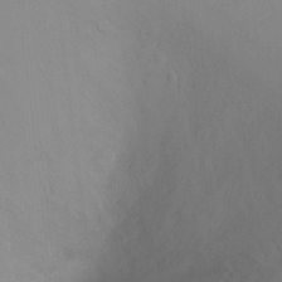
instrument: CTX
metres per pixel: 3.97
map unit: Ht
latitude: 2.0633
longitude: -36.2334
